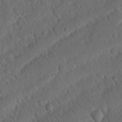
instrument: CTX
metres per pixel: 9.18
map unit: Nhu
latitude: 19.1781
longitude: -78.0822
